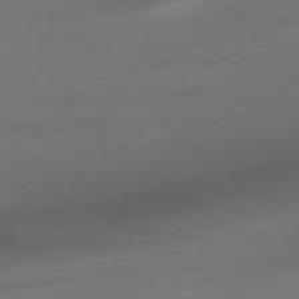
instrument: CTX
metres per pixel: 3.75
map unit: Ap
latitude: -79.2754
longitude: -92.3845
